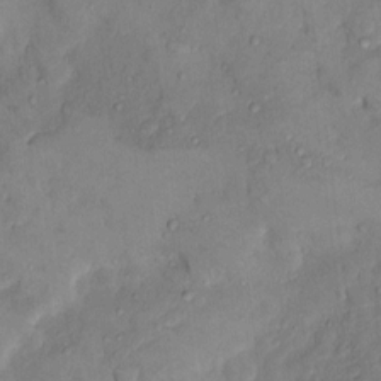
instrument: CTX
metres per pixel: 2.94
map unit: Nhu
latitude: 5.0269
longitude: -24.1199
